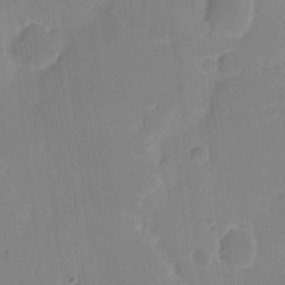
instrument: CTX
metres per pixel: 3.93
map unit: eHh
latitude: 7.3860
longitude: -67.0836
